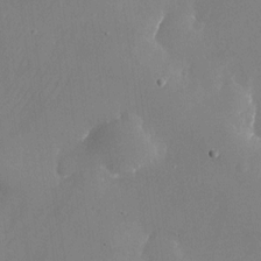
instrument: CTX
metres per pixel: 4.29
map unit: Nhu
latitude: -24.7274
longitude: -70.8380
